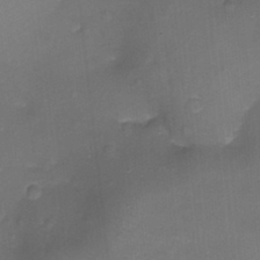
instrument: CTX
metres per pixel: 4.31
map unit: Ht
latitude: -18.5196
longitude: -44.4034
